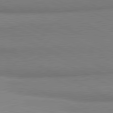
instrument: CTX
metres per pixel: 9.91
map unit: lApd
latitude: 80.9325
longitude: 166.1984
